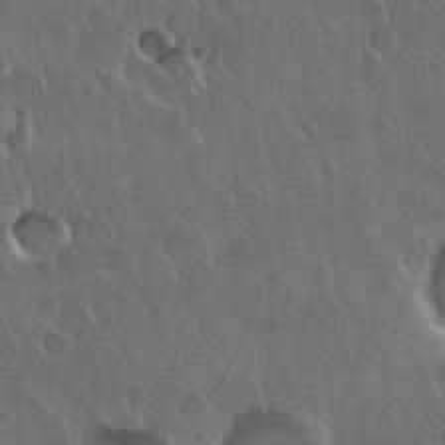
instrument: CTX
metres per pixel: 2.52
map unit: Nhu
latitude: 30.1956
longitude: -56.2144
